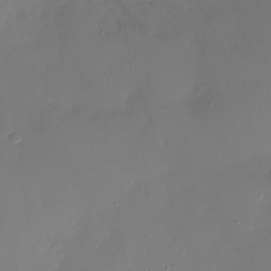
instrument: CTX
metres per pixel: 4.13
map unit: Nhu
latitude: -27.0486
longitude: -60.9136
